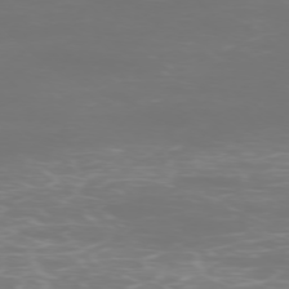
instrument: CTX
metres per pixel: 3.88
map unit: Ap
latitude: -76.5574
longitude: -81.3293
